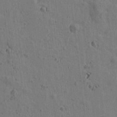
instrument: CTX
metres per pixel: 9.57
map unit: Htu
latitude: 0.1200
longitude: -175.7072
